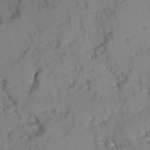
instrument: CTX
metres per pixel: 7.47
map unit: Ave
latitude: 8.4412
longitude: -103.7260
